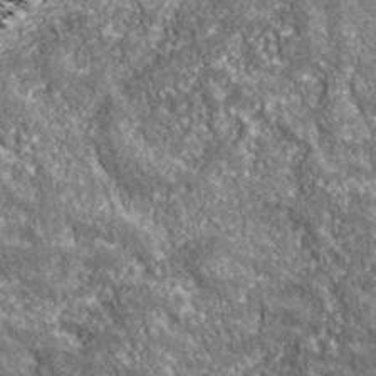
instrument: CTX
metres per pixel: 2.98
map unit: eHh
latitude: 42.8191
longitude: -91.1970
